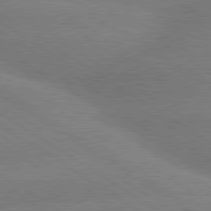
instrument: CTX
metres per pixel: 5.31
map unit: lApd
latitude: 79.8017
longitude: -152.1578
